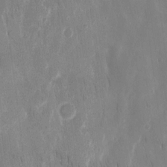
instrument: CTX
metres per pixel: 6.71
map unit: eHh
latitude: 13.3482
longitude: -71.7261
